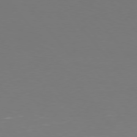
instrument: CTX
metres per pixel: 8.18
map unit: Hpe
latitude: 75.8961
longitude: -138.8947
